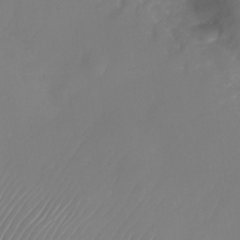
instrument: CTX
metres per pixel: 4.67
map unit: Nhu
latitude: -27.2187
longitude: -71.9717
